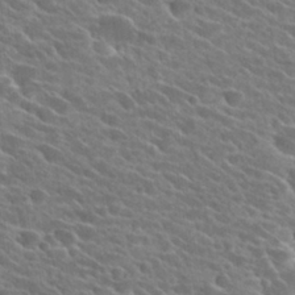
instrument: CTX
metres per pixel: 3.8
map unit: Hto
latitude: 25.7827
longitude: -41.5749
